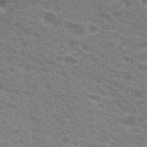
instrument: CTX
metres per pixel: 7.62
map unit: Hto
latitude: 20.5546
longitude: -38.2711
